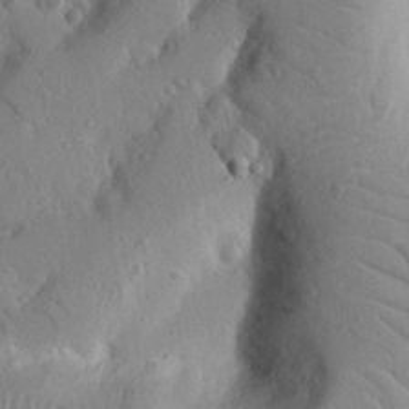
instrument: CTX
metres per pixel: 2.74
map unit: Nhu
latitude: 21.8584
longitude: -75.8583
